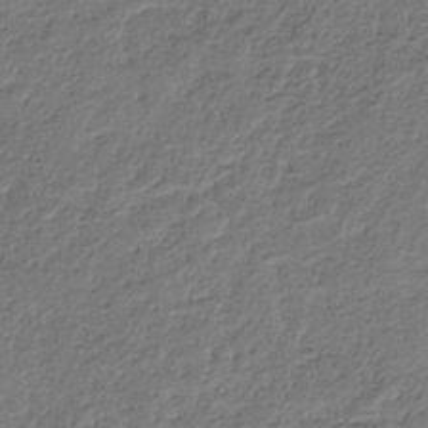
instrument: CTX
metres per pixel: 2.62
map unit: eHb
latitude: -30.1983
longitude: 68.6896
